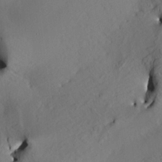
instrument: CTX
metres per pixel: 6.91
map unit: HNhu
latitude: 10.4790
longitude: 23.6344
